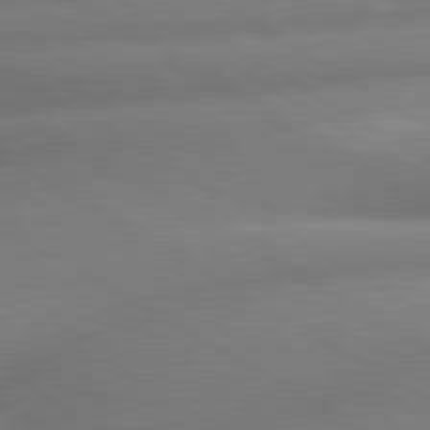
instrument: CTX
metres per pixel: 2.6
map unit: lApd
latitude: 80.1389
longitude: -162.8947
